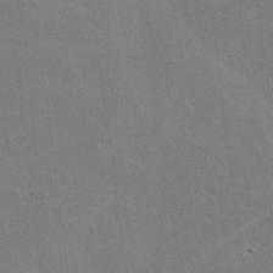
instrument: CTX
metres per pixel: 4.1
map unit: lHvf
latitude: -9.8611
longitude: -102.0633
